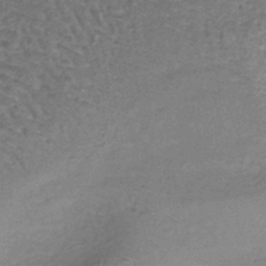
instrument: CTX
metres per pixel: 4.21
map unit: lHb
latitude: -37.7477
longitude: 61.1809
